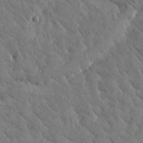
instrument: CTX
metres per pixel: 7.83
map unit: Htu
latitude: -0.9353
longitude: 175.1809
